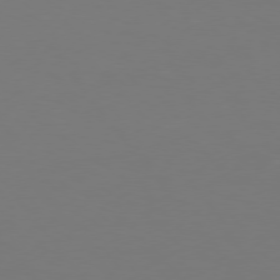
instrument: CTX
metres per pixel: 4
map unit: Hpe
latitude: 75.6316
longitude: -138.8191
